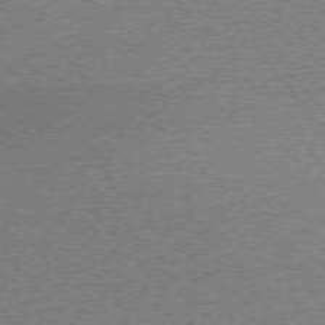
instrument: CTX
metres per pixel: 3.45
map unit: Ap
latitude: -76.3684
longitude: -60.0822
